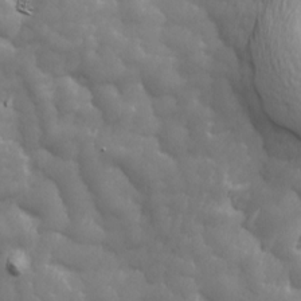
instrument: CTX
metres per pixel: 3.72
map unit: Ave
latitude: 13.5749
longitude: -105.4805
